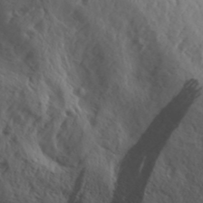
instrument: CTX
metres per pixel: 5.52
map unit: Aa
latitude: 30.6491
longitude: -136.0633
